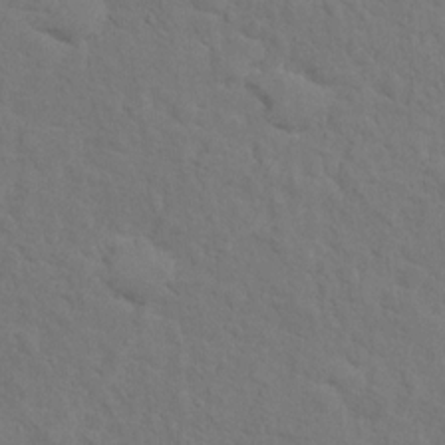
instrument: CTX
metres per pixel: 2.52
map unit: Hto
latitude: 12.6869
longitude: -37.0270
